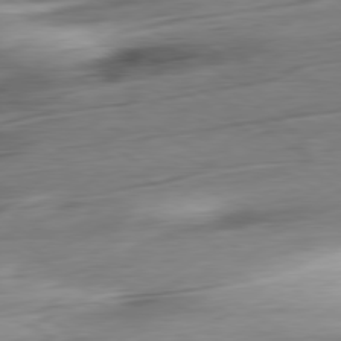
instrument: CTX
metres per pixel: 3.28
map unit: Ap
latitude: -80.3307
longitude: -69.2159
